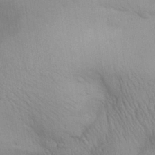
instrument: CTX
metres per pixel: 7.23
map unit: Aa
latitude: 30.5924
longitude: -144.7813
